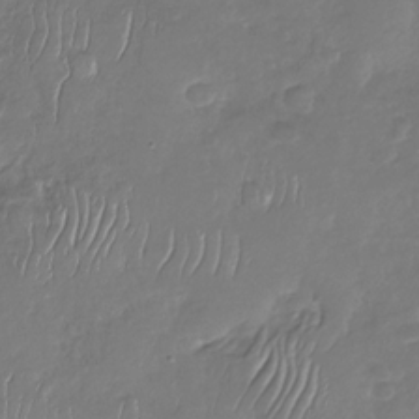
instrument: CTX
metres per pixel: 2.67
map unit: Nhu
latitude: -29.8045
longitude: -61.5371
